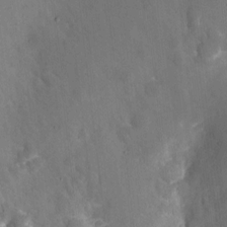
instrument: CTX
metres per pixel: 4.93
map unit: eHh
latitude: 4.4979
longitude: -69.2726
